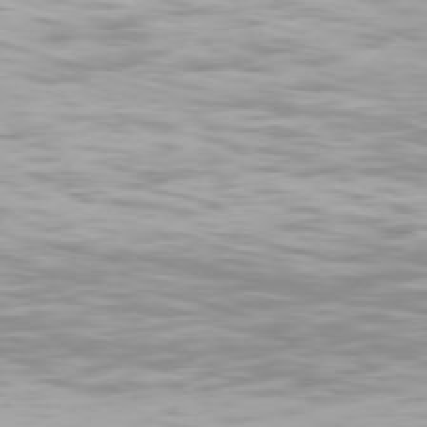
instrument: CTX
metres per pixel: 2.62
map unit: Hpe
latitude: 77.3670
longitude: -130.6491
